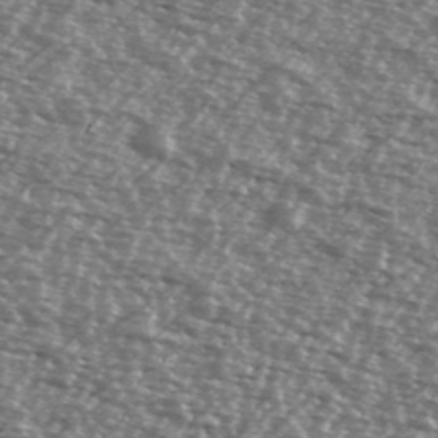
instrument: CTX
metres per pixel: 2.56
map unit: Ave
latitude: 38.6490
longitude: -112.1767
